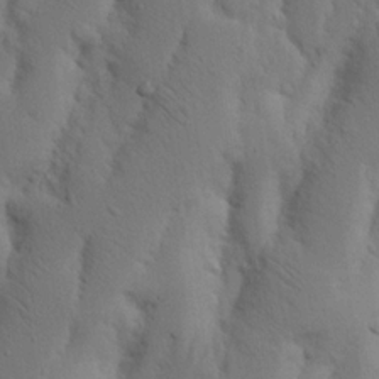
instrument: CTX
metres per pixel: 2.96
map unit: Nhu
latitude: 19.7638
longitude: -75.5749
